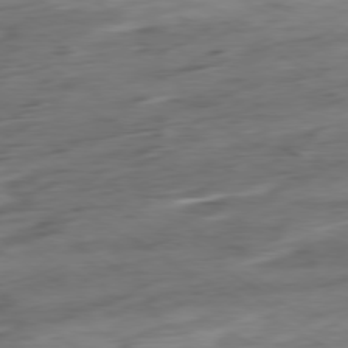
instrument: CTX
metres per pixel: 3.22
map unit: Ap
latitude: -79.0486
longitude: -58.1578
